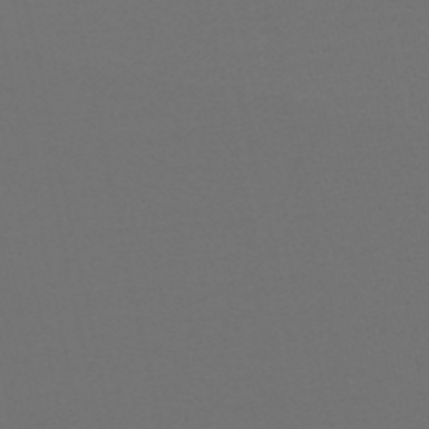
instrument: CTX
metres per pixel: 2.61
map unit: eHb
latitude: -50.6329
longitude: 70.2740
